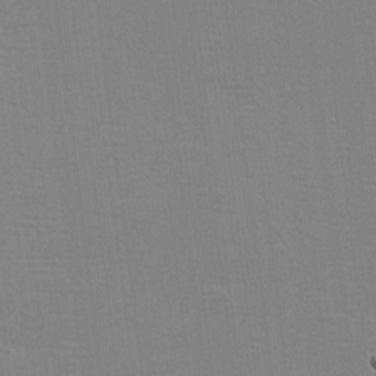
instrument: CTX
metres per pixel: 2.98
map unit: eHh
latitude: -3.5588
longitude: -80.2711
